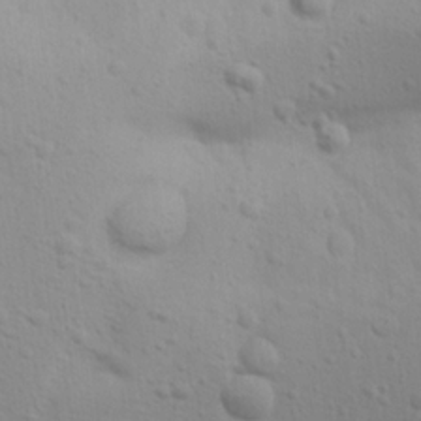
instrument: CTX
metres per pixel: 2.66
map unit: Aa
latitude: 18.1766
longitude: -142.8191
